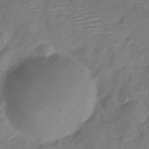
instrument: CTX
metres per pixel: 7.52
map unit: Hve
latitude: -30.9164
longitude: 95.4643
